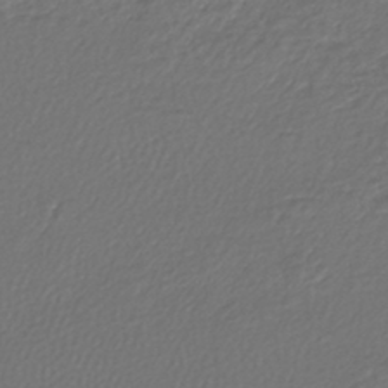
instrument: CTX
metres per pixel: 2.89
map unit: lHb
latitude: -43.6154
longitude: 70.7463
